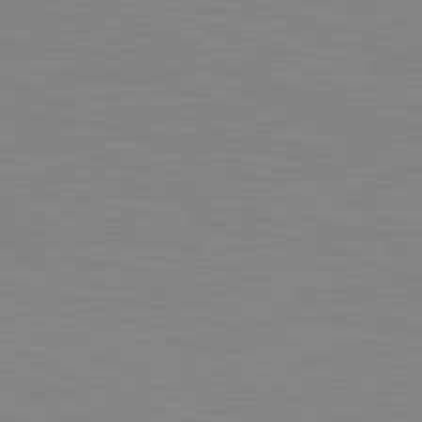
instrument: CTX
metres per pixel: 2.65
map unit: lApd
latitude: 81.5182
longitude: -168.4790
